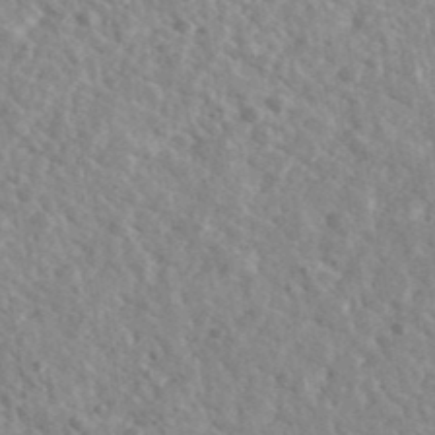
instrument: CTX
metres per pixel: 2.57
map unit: Ave
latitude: 39.9339
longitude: -107.8961
